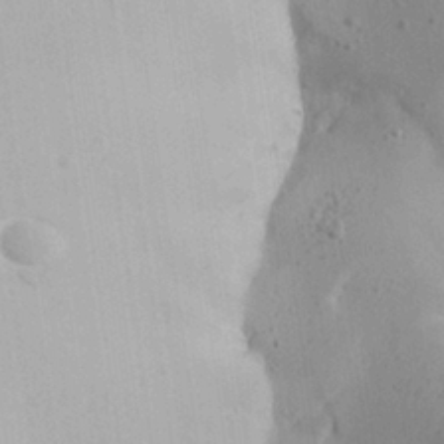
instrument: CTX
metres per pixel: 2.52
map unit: Aa
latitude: 27.1025
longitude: -128.7246
